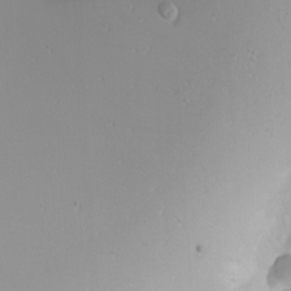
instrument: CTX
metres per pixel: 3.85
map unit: Nhu
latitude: -0.1039
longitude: -76.8569
